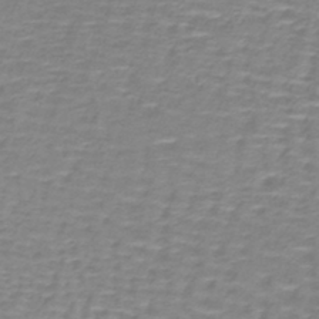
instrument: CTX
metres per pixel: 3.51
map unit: lHb
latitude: -40.2928
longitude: 58.2361
